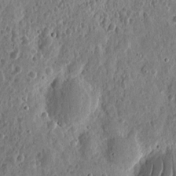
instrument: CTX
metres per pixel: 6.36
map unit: eHh
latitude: 9.9150
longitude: -73.5749
